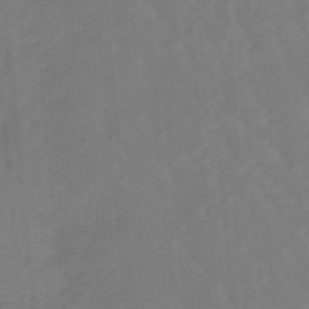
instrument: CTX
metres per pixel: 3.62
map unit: lHb
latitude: -48.7086
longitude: 83.5021
